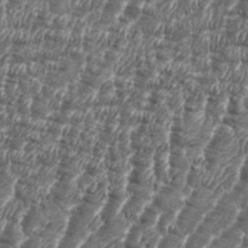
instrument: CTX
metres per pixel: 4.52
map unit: eHh
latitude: 36.2145
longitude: -136.9325
